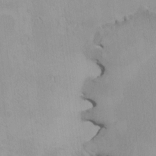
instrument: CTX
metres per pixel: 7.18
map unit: HNhu
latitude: 4.5357
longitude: 4.7085
